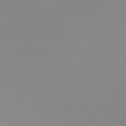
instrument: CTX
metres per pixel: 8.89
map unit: Nhu
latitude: -8.4251
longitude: -95.6883
